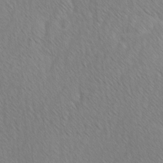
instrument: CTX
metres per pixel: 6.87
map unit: Ave
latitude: 8.7057
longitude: -105.6883
